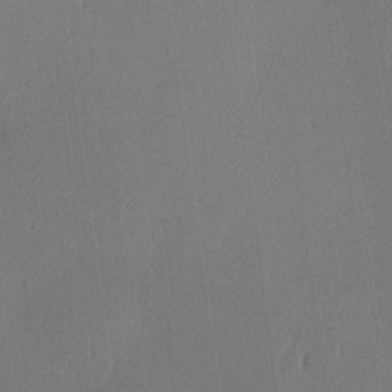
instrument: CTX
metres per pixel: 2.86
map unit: lHvf
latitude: 20.2712
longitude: 144.5385
